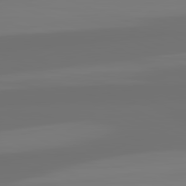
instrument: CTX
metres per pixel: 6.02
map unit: lApd
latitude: 82.4412
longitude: 154.7274
